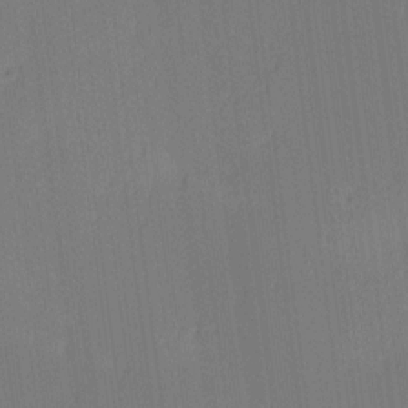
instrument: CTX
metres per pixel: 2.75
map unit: Ave
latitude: 12.8380
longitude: -107.1970
